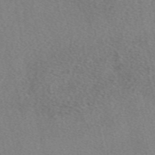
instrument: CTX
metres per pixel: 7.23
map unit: eAb
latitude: 48.5546
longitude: 113.6155
